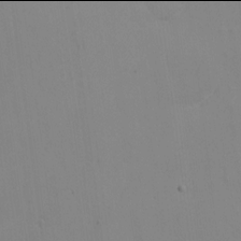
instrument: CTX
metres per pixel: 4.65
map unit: Nhe
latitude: -2.0094
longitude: -58.8758
